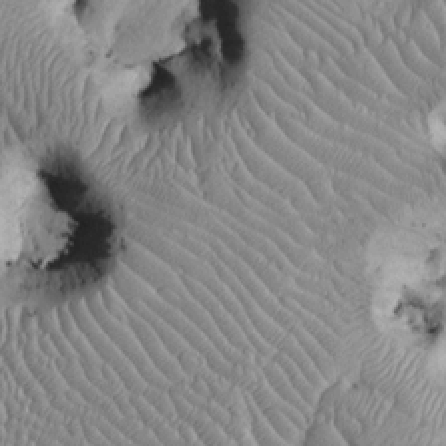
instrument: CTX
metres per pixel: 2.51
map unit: Htu
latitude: -5.7099
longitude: 157.2376
